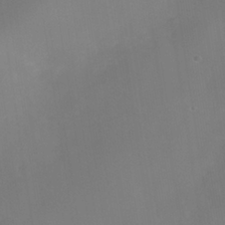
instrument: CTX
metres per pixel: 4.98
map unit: Nhe
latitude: -38.2362
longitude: -119.7071
